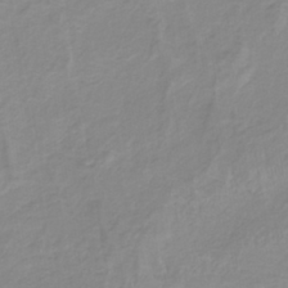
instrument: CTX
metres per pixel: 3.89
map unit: lHb
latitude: -40.4062
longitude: 65.6722
